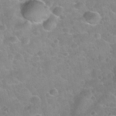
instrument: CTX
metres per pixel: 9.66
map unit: Nhu
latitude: 31.8962
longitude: -53.0459
